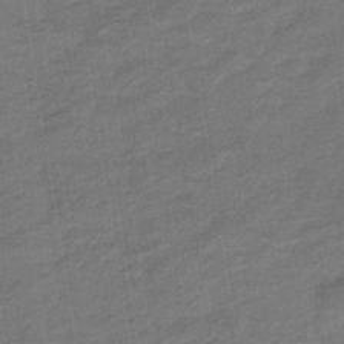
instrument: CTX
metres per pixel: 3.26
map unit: eHb
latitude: -36.4440
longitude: 77.8611
